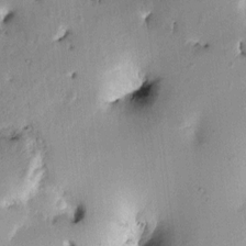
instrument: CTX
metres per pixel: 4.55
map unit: Htu
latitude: -0.6897
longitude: 171.8611
